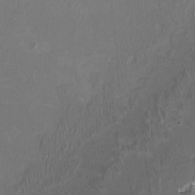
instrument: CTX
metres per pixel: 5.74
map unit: HNhu
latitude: 3.1403
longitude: -2.9513
